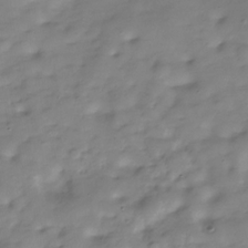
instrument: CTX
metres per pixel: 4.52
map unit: Hve
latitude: -30.1417
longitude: 91.0298
